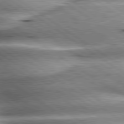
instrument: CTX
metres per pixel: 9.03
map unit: lApd
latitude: 80.0255
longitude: -141.2914
